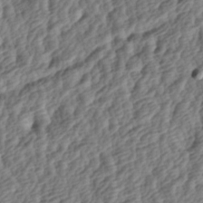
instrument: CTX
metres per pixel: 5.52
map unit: lAa
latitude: -4.0283
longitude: -122.9892
